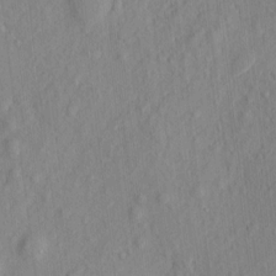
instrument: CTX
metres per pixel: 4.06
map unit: eHh
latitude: 5.8394
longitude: -73.5749
